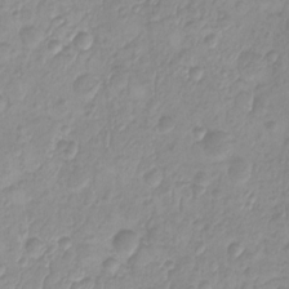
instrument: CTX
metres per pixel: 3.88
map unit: HNhu
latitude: -1.8045
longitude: 10.5385
